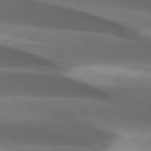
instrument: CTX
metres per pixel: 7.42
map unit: lApd
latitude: 73.3671
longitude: -52.5546
